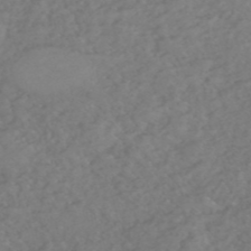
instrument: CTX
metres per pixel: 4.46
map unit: eHh
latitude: -51.2187
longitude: -24.0822
